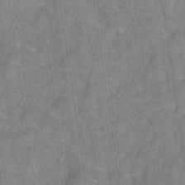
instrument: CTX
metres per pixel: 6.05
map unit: Hve
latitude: -31.2376
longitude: 96.2740
